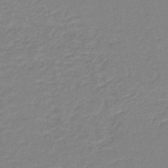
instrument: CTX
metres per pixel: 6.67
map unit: HNb
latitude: -40.6329
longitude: 50.9920
